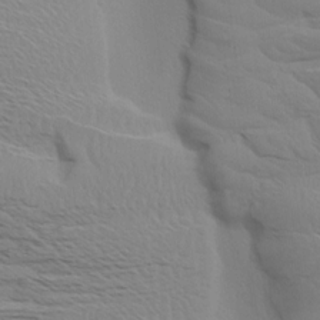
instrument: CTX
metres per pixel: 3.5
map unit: Aa
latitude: 9.2537
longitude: -135.6316
